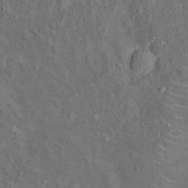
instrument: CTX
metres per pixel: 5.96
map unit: Ht
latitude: 13.9339
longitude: -39.8016
